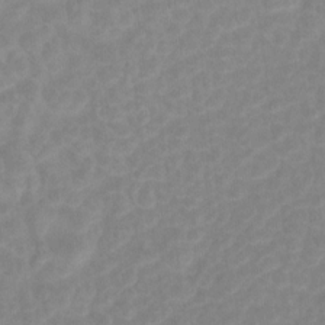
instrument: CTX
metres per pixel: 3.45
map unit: Hto
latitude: 5.6127
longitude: -32.4790
